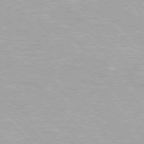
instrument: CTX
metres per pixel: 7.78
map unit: Hpe
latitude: 76.4223
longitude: -156.2522
